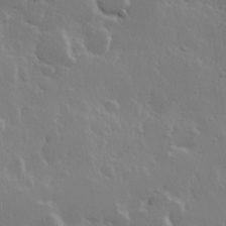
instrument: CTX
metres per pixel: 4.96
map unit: Hve
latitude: 23.5749
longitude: 145.6344
